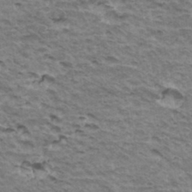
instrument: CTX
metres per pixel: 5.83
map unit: Hto
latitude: 35.4048
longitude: -43.1403
